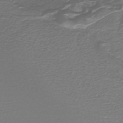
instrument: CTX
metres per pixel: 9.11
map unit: lHb
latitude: -39.2943
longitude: 53.6721
